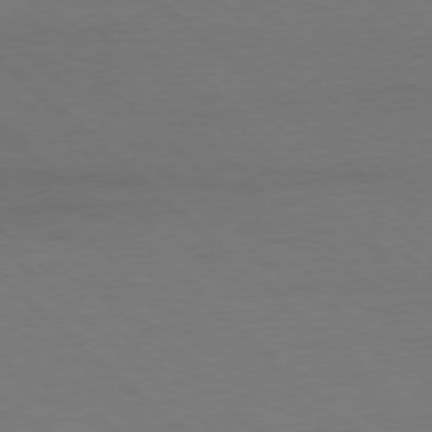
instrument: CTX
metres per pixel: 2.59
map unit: Ap
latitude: -78.2928
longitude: -86.5357
